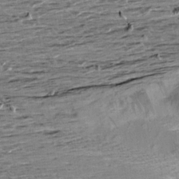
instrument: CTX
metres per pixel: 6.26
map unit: Aa
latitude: 9.6883
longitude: -139.5560
